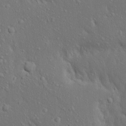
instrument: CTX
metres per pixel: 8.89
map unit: Ave
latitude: 17.7072
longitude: -140.9702
